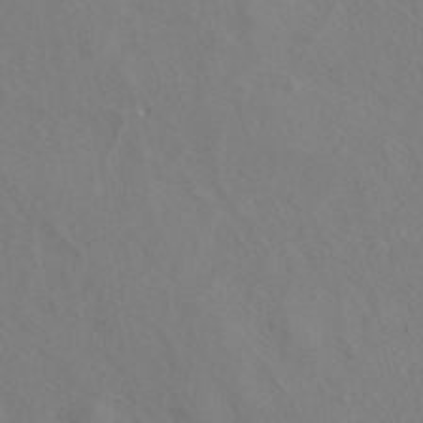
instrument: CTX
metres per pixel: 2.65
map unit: ANa
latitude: 43.8394
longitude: 27.4454
